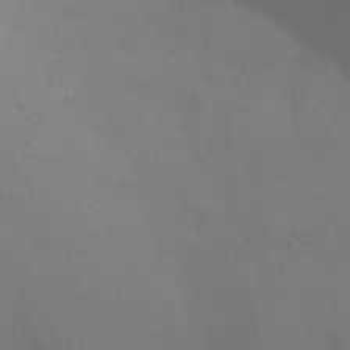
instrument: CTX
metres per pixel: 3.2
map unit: Nhu
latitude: 22.4223
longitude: -65.5182
